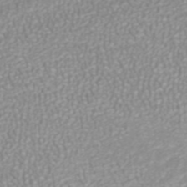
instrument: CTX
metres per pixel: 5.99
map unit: ANa
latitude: 38.1767
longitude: 23.8045
